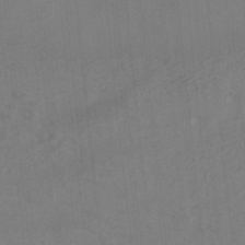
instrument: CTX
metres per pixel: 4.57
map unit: ANa
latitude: -39.5021
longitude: 96.0472
